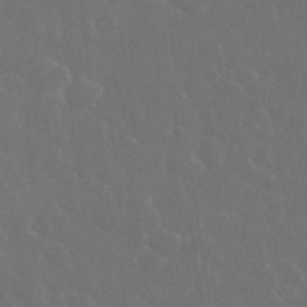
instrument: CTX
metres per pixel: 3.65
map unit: eHh
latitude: 33.5182
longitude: -60.2144
